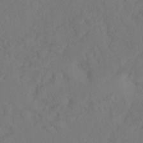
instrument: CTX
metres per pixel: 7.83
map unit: Hto
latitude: -13.9556
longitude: -43.4804
